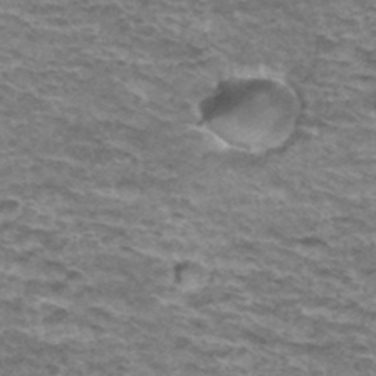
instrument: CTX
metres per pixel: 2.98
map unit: Hto
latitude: 36.4979
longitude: -43.0459
